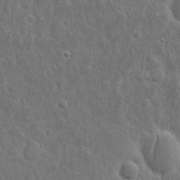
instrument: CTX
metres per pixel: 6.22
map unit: eHh
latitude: 10.7246
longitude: -73.1970
